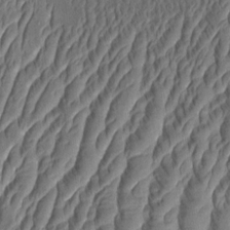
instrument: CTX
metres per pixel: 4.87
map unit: Aa
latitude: 9.1214
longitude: -131.6694
